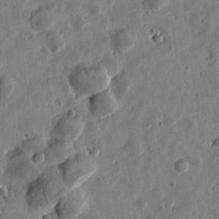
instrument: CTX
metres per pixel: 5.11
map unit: Htu
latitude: 0.1766
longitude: -177.9906
